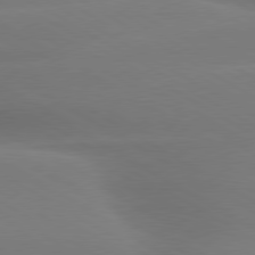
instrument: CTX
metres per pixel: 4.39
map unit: lApd
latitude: 79.8206
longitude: -124.4979
